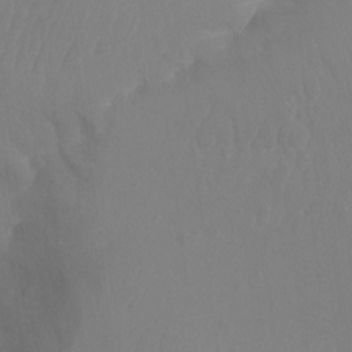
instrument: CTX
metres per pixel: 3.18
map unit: Aa
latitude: -12.9542
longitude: -68.1011
